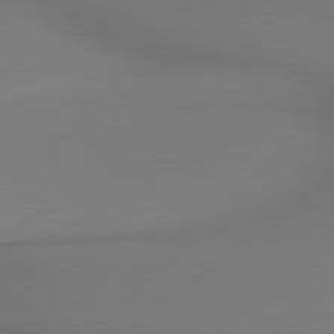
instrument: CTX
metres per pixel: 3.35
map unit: lApd
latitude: 79.5371
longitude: 178.2361
